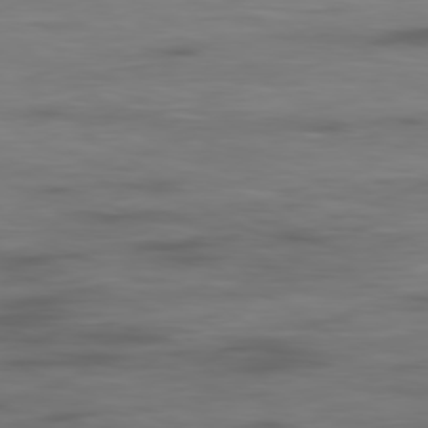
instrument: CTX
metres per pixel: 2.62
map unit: Ap
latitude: -79.3131
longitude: -77.8961
